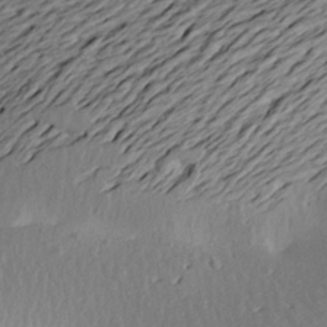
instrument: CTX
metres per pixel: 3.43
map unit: Aa
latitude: 18.9324
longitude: -144.6490
